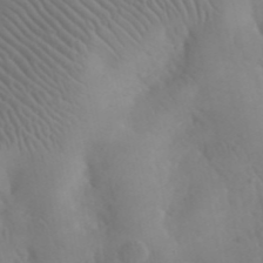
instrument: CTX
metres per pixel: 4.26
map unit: eHh
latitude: 25.7638
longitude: -66.8946
